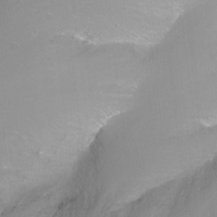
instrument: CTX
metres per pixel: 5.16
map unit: Nhu
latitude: -11.3132
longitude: -65.7072
